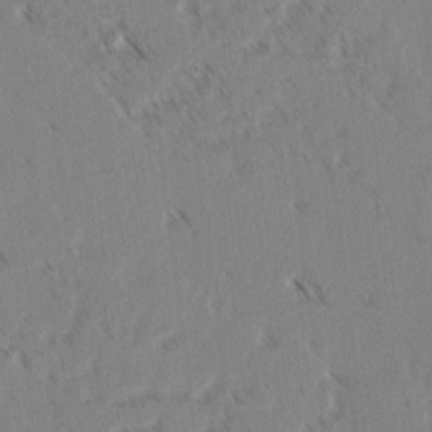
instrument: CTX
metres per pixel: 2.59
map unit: lAvf
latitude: 3.0458
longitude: -105.3104
